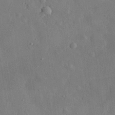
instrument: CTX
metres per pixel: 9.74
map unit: eHh
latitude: 30.4034
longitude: -77.5938
